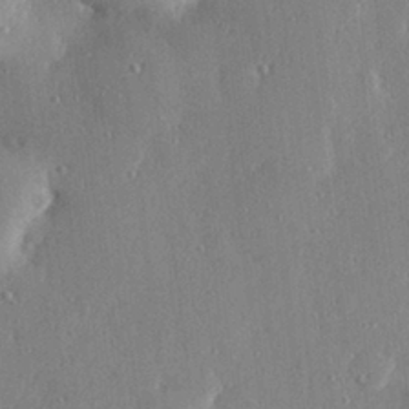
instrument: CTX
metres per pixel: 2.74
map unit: Hve
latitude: 28.6490
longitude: -91.5182
